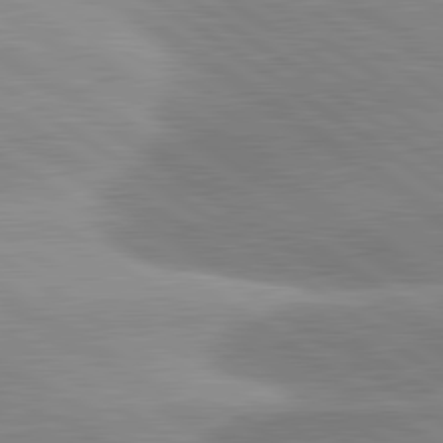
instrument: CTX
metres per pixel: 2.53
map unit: lApd
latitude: 81.4804
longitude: -157.4237
